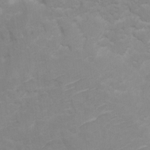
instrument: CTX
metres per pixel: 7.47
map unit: Ht
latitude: 2.8380
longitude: -27.1025
